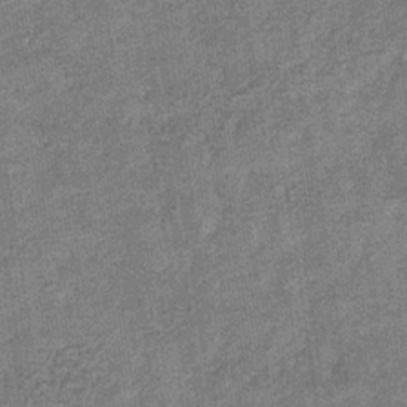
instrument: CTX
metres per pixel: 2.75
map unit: eHb
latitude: -31.8044
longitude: 72.9353
